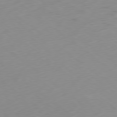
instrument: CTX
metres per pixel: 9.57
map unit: Ap
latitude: -78.9163
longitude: -63.2726
